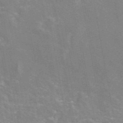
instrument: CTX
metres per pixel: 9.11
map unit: eAb
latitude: 46.4979
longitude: 116.9730
